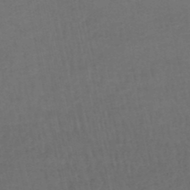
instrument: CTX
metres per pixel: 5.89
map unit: HNhu
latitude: -48.7841
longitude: 100.5573
